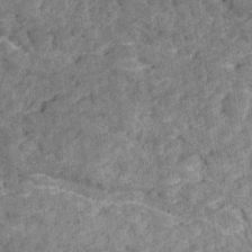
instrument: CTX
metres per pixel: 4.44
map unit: Ave
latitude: 18.5545
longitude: -135.2915
